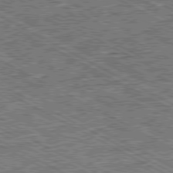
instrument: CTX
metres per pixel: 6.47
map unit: Ap
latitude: -80.4062
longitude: -78.4979
